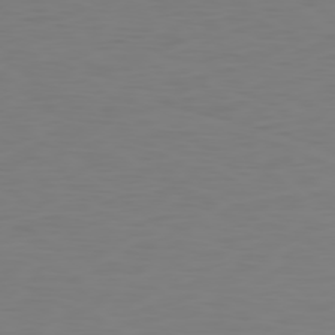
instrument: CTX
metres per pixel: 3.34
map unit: Ap
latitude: -78.9541
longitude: -70.7624
